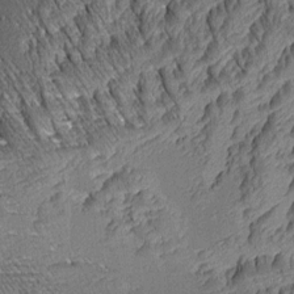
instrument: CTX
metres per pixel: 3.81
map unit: Aa
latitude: 8.8002
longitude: -128.8191
